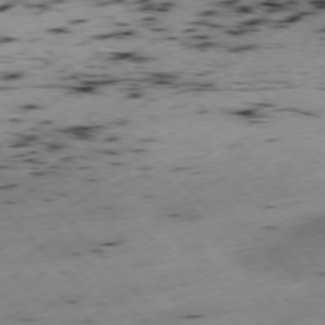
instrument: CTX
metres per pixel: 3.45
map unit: Ap
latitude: -76.9542
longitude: -60.0633
